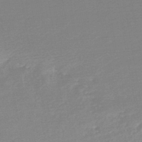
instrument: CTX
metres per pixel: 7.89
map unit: HNb
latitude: -48.1795
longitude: 58.0283
